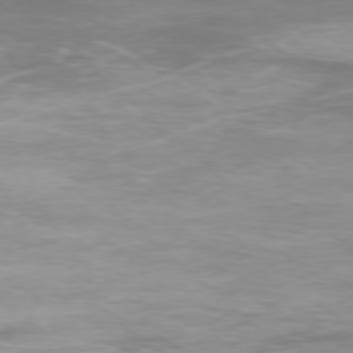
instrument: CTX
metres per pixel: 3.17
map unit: Ap
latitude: -77.2565
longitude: -81.4426
